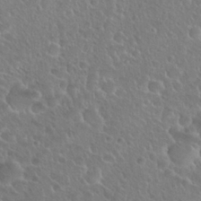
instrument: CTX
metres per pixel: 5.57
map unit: Hto
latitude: 26.0822
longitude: -50.6868
